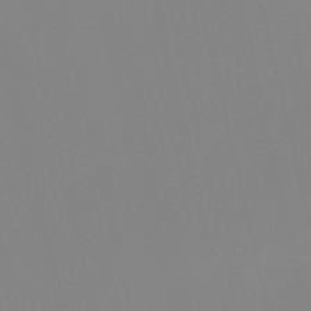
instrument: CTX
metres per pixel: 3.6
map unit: HNb
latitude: -56.0850
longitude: -41.6504
